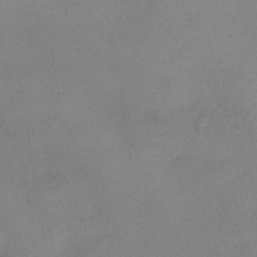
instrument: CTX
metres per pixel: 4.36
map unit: eHh
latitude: -41.4265
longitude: 120.3873
